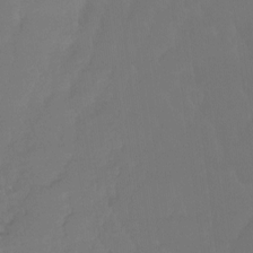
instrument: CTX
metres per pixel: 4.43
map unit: Ht
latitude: -4.8975
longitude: -62.4601
